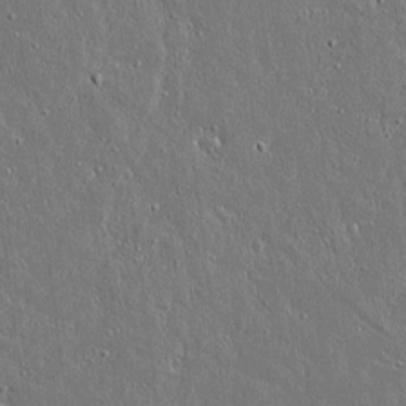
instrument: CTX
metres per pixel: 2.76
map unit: lAvf
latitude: 14.4412
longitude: -128.7057
